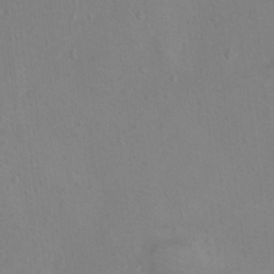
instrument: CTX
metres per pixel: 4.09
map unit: Nhu
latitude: 13.2915
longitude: -36.4034
